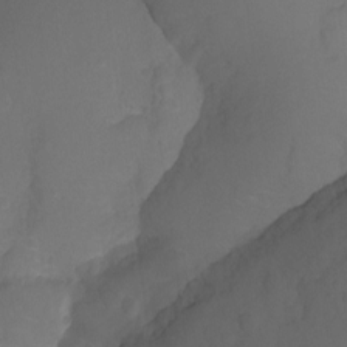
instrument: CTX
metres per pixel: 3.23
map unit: Ht
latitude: -11.1809
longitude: -35.3103
